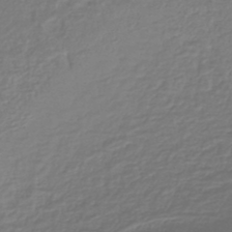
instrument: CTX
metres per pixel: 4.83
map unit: lHb
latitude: -43.1431
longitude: 64.8030
